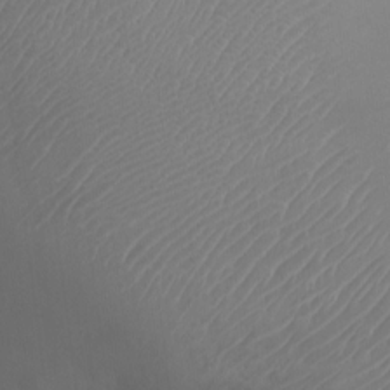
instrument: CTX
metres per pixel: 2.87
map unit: Ht
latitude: -3.4832
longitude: -16.2712
